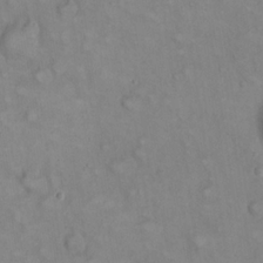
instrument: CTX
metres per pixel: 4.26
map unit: eHh
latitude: 22.4790
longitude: -61.9906
